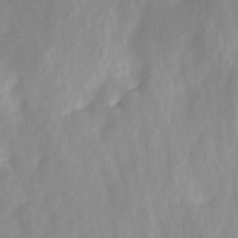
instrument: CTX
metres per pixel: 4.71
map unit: Ave
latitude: 1.8016
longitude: -112.3278
